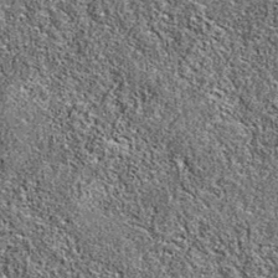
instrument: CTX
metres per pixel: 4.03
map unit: eAb
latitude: 37.1025
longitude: 105.7099
